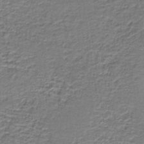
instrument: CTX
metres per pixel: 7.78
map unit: HNb
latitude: -38.3684
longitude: 51.1998
